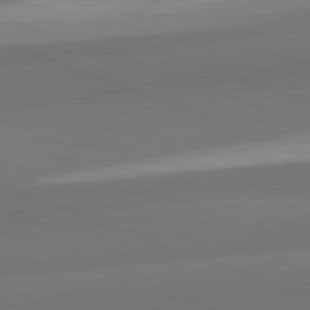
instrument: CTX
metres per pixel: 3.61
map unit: lApd
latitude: 82.2711
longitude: 136.9730
